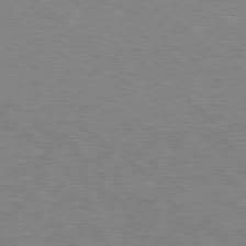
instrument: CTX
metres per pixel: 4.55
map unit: Hpe
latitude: 79.3482
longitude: -128.2522
